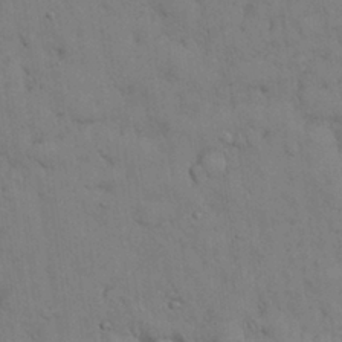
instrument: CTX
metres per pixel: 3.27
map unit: Nhu
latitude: 28.4223
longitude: -69.5182
